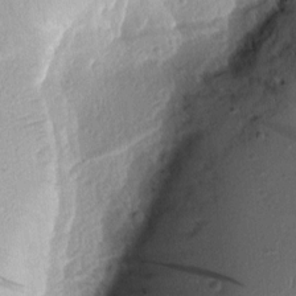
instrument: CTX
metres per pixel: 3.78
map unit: Aa
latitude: 8.7624
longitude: -133.4049
